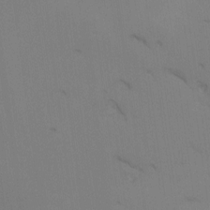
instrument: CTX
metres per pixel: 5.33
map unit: Nhu
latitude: -8.0094
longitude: -67.7260
